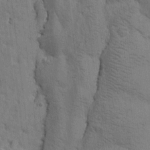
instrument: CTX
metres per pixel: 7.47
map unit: Htu
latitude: -0.4251
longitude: 175.0864
